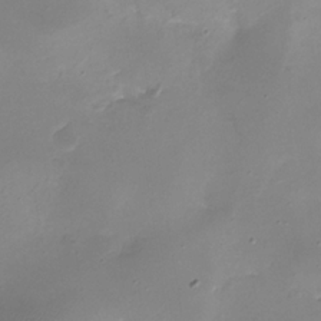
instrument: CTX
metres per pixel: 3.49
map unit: eHh
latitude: -5.6155
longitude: -78.1578
